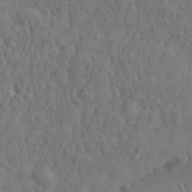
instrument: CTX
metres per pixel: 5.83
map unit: eHh
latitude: 31.6505
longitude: -67.6693
